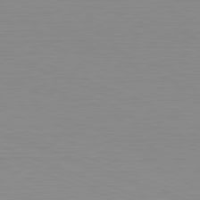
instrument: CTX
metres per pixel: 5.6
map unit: Hpe
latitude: -82.3684
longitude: 6.5951
